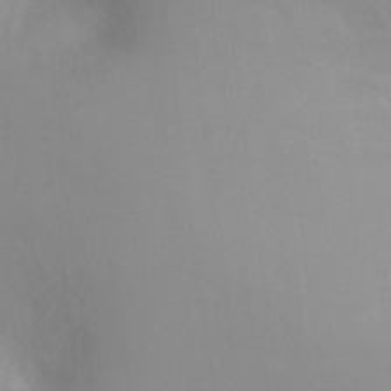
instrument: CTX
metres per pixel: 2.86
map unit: Ht
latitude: -8.4062
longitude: -27.7450
